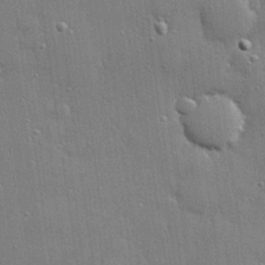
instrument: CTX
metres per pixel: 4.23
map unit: Hve
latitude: 28.5546
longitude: -90.7813
